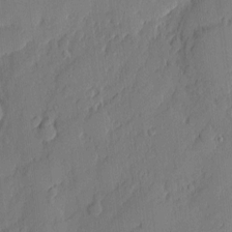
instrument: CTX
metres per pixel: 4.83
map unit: eHh
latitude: 3.8772
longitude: -75.9717
